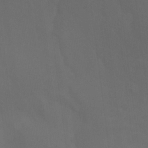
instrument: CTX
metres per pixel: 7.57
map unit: Nhu
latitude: 22.9892
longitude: -65.9906
